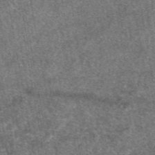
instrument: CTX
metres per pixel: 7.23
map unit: eAb
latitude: 47.3293
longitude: 122.5385
